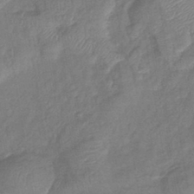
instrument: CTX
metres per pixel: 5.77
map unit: lHb
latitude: -41.7100
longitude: 80.7274
